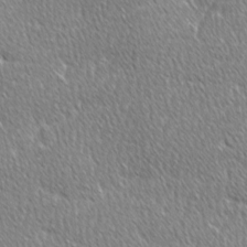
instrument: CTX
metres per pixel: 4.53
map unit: Ave
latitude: -1.1432
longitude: -114.6679
